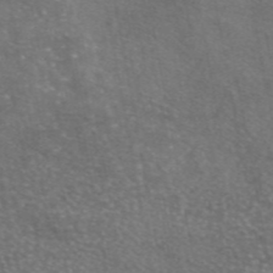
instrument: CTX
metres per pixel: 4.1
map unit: eAb
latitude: 45.8772
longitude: 120.5384
